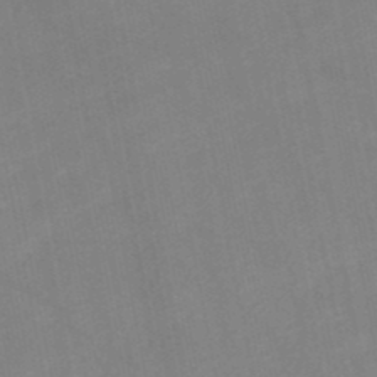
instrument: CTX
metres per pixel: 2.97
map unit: HNb
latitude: -48.1228
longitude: 56.6329
